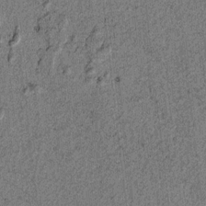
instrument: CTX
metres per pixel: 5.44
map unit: lAvf
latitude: 4.2900
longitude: 157.6155
